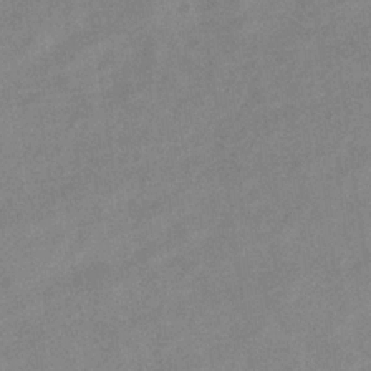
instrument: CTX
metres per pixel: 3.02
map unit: eHb
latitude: -32.2929
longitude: 67.9745
